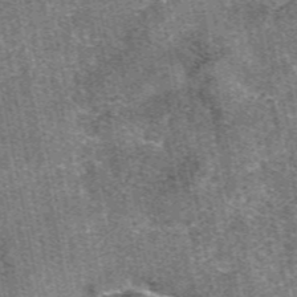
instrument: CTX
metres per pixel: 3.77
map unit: eAb
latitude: 48.3467
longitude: 106.8975
